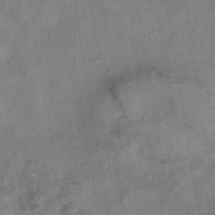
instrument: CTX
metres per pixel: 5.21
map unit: eHh
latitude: -40.8597
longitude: 120.0472
